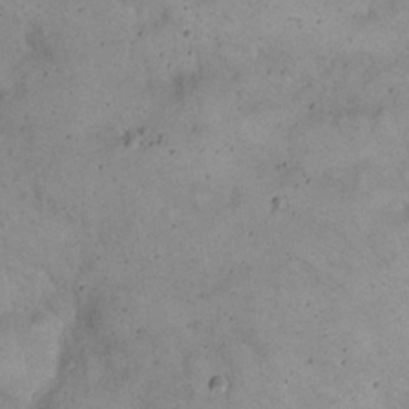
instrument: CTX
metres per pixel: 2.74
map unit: eHh
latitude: 20.5168
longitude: -60.1955
